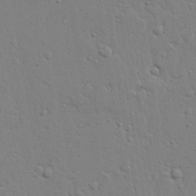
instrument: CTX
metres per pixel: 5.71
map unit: lAvf
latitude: 22.5924
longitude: -110.3467
